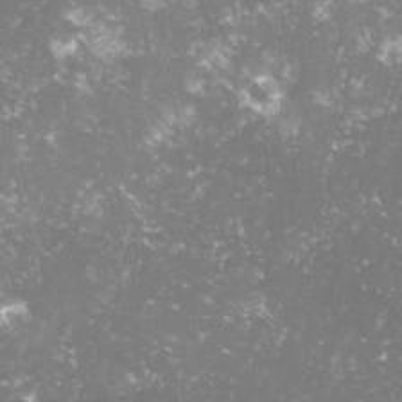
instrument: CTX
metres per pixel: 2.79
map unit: lHvf
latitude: -15.4455
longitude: -100.0444
